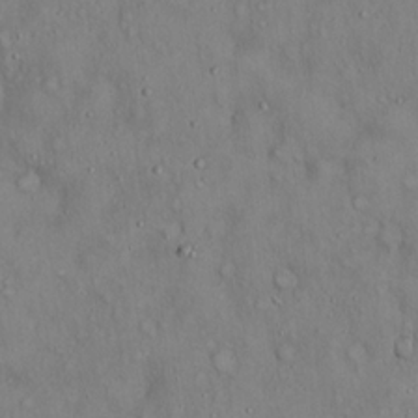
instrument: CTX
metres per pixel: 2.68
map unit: Hto
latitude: 18.5734
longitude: -60.3278
